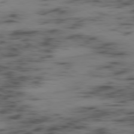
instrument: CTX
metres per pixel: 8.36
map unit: Ap
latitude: -79.7288
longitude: -62.1956
